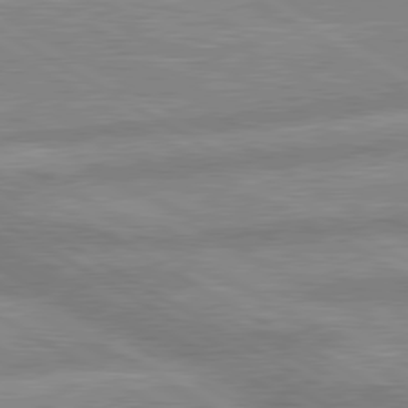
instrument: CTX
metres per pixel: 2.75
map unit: lApd
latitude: 80.1200
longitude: -165.9717
